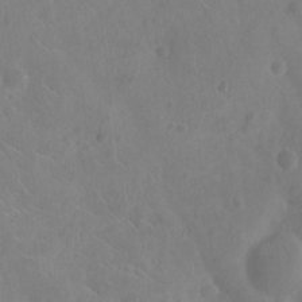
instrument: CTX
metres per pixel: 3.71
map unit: Nhu
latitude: -10.7085
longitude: -21.7261
